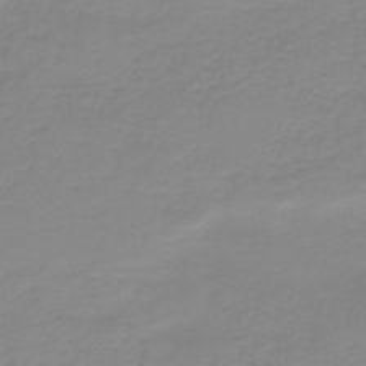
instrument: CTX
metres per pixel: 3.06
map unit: HNb
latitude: -44.7652
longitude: 53.2187
